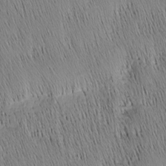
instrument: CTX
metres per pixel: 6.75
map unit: Nhu
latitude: -4.8975
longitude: -149.9150
